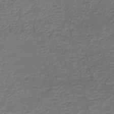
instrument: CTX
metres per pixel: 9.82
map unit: HNb
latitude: -42.8408
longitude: 50.7085
